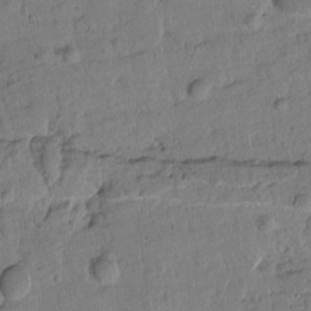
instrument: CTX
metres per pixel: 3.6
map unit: Htu
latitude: 1.7260
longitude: 176.7085
